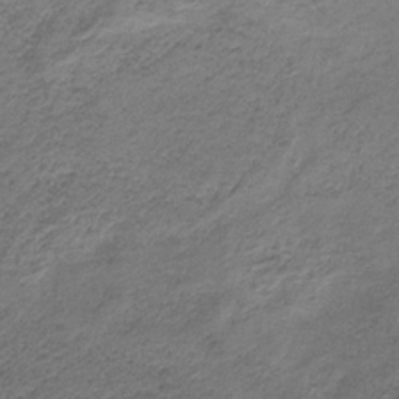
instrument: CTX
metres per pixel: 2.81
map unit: HNb
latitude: -32.5574
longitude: 62.7841
